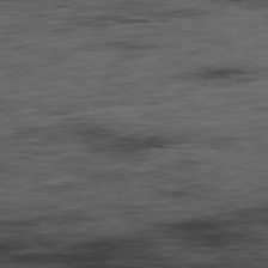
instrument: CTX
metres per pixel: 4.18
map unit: Hpe
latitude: -79.1620
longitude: 13.5777
